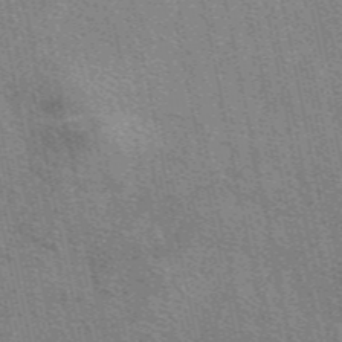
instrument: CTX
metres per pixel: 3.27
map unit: eAb
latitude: 49.1214
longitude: 116.0849
